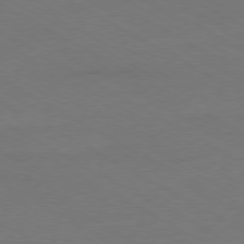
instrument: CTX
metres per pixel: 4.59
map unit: Ap
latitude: -79.7288
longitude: -82.9135
